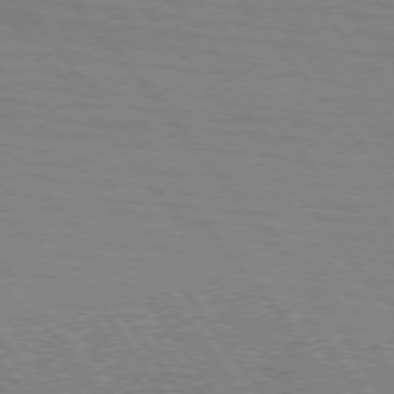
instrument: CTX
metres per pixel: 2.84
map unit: lApd
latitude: 74.8947
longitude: -80.5168
